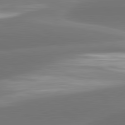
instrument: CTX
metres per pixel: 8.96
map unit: lApd
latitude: 81.8205
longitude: -160.4790
